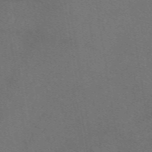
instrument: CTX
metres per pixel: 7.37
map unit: eAb
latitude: 47.8206
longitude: 111.2376
